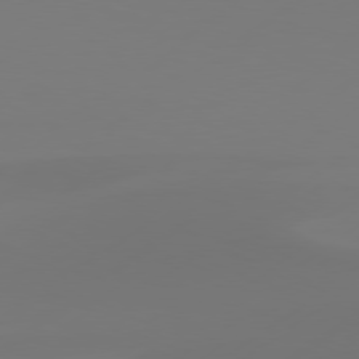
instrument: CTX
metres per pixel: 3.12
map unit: Hpe
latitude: 78.1767
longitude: -129.0458
